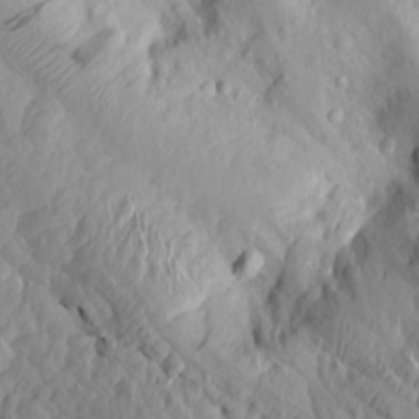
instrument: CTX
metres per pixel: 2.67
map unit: Aa
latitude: 15.5749
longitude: -145.8772
